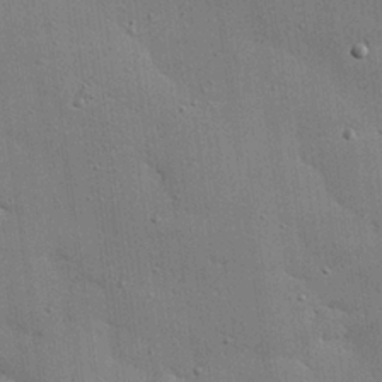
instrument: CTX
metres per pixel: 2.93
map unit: eHh
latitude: 23.6505
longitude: -89.1592
